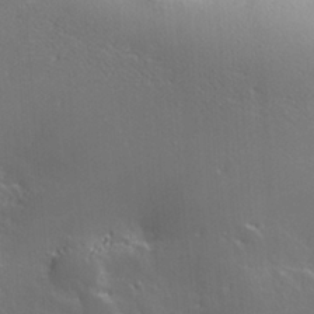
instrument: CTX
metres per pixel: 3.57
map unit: Hve
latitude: 27.6694
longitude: 144.6519
